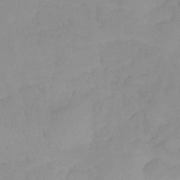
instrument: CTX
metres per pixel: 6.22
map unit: eHb
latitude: -30.7274
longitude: 72.6518
